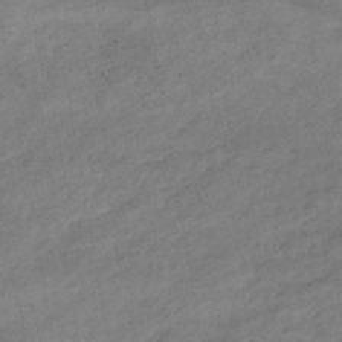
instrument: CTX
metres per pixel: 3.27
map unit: eHb
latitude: -43.0297
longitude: 85.6343
